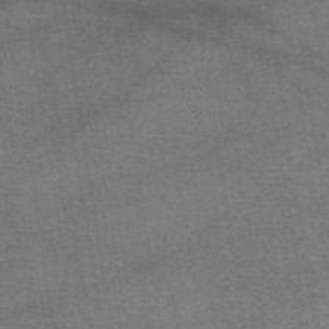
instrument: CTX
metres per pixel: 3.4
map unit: eAb
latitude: 46.7058
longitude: 102.4629
